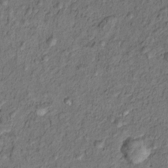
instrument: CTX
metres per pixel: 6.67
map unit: Hto
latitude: 13.6694
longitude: -29.6127
